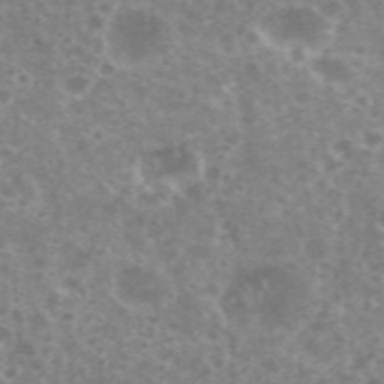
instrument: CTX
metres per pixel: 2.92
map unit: eHh
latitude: 35.5560
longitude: -59.6694
